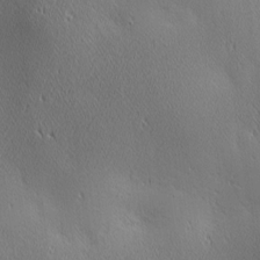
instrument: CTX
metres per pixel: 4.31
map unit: lAa
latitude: 2.2900
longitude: -117.5749
